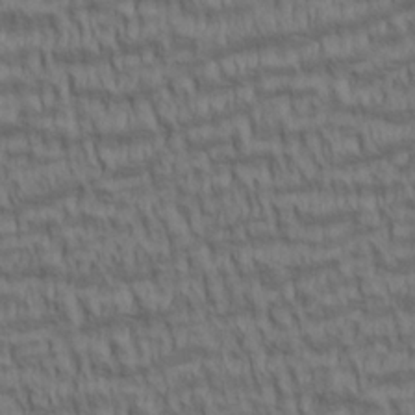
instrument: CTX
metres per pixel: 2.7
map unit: lAa
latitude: 5.4615
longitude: -115.4048
